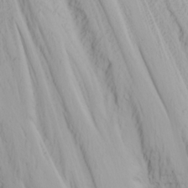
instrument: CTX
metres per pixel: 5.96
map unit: Nhu
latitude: -4.6707
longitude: -87.6127
